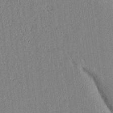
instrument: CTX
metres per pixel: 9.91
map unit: Aa
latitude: 16.4412
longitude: -148.3089
